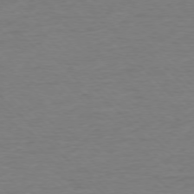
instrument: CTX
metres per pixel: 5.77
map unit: Ap
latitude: -76.8975
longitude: -94.4601
